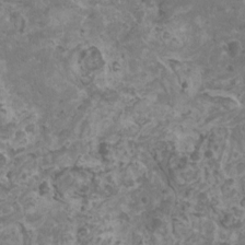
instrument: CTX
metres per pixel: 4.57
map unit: HNhu
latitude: 1.4804
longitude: 3.2564
